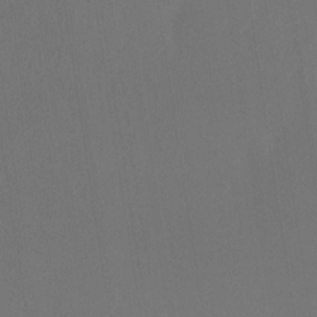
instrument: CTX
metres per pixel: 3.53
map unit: Nhu
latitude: -14.7275
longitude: -52.8191
